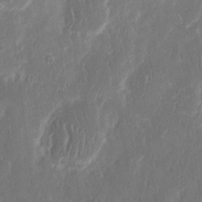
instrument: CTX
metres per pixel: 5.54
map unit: eHh
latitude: 14.2334
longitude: -72.7247
